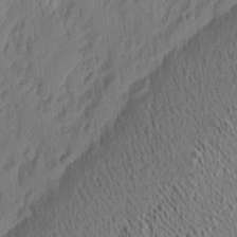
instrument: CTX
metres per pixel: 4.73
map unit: eHh
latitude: 5.3104
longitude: -76.7246
